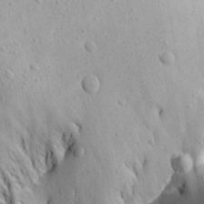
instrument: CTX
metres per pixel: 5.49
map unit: Aa
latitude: 15.6316
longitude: -142.2145
